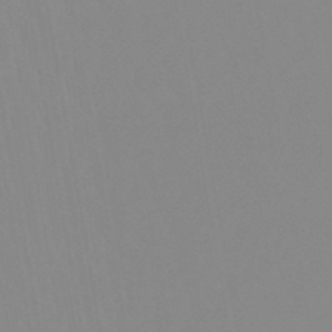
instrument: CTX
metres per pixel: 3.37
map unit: lHb
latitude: -48.4629
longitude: 74.2173
